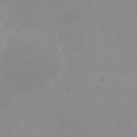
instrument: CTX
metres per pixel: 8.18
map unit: Nhu
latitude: -27.4832
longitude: -75.4615
